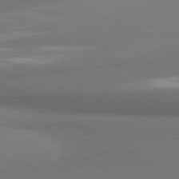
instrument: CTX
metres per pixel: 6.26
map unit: lApd
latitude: 81.3104
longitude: 174.2928
